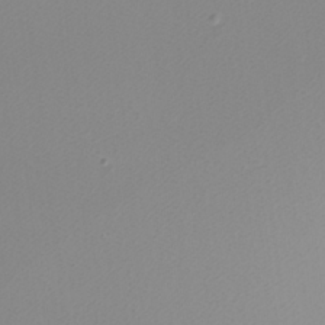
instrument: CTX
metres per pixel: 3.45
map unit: Nhu
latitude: -4.5951
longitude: -94.2901
